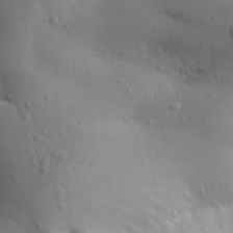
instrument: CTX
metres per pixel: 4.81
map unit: Aa
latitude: 31.1781
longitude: -143.7639
